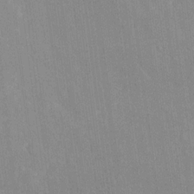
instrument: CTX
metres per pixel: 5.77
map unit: Ave
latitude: 19.5182
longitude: -136.3656
